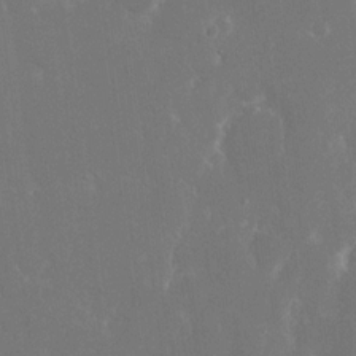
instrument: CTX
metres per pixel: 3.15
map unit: eHh
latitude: 16.1011
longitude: -72.1389
